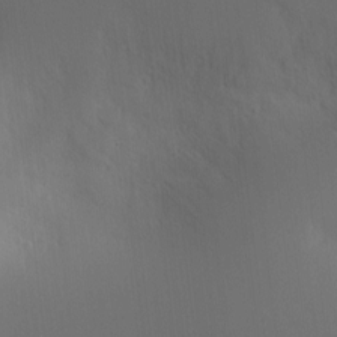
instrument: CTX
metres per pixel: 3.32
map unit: Nve
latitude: -7.8233
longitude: 175.4643
